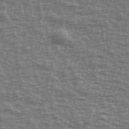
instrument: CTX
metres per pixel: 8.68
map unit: Ave
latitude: 40.8191
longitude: -113.7827
